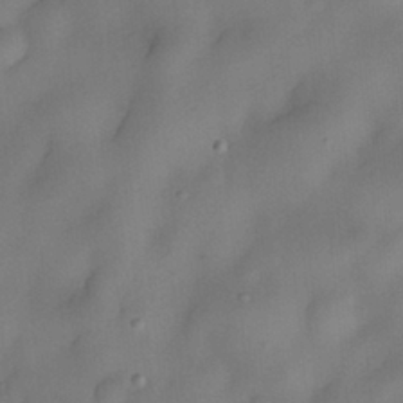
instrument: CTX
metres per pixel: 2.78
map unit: eHh
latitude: -22.3684
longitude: 15.7856
